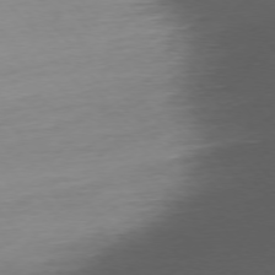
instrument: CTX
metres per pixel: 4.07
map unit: Ap
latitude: -76.9353
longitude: -63.5560
